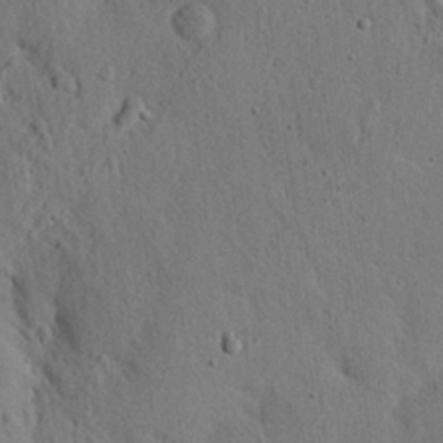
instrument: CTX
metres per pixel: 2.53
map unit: eHh
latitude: 23.9339
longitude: -80.2522
